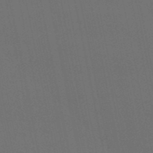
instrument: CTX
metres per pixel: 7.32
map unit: eHb
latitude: -50.3495
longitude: 76.0850
